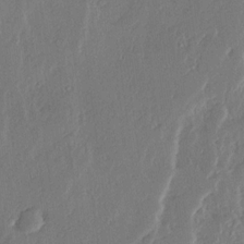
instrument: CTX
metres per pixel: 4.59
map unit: Ave
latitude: 15.1593
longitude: -138.1011
